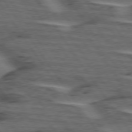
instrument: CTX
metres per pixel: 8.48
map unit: lApd
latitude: 75.3104
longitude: -70.2144
